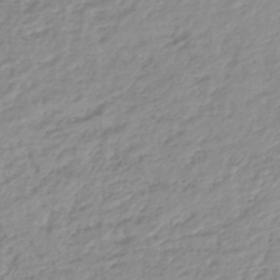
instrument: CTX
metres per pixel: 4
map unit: lHb
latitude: -41.8611
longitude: 69.7288
